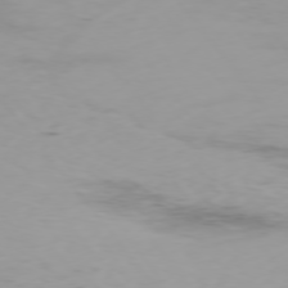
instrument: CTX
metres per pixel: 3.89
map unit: Ap
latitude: -77.1053
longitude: -68.6302
